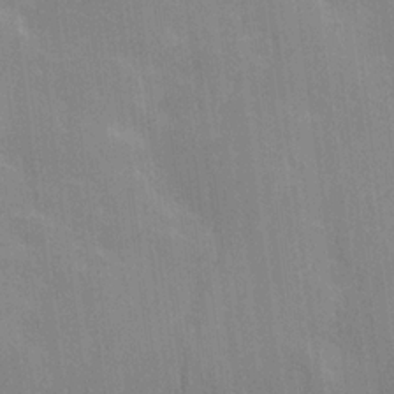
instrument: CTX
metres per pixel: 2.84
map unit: Hve
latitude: 18.0255
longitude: 151.1809
